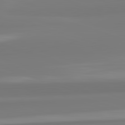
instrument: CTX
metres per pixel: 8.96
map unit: lApd
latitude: 82.7057
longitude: 172.6329
